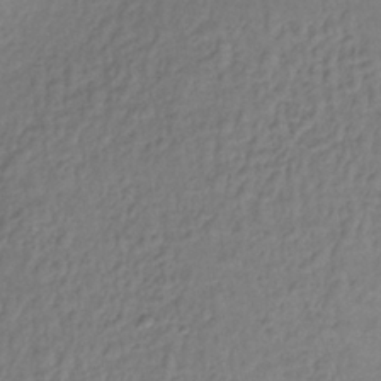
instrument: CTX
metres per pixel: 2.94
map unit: lHb
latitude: -35.7289
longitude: 66.4440
